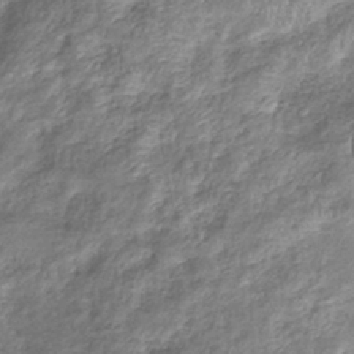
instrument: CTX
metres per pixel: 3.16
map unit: eHb
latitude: -37.4643
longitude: 76.1228
